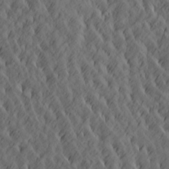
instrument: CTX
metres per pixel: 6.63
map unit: Htu
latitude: -2.2928
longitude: -177.0647
